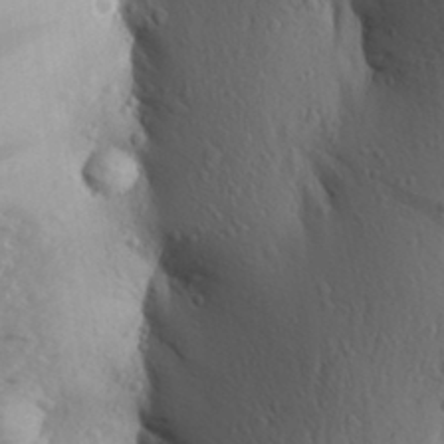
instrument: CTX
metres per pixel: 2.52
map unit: Aa
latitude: 26.5546
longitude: -149.1214
